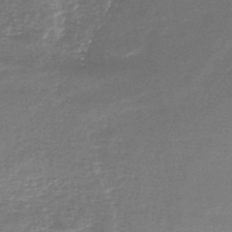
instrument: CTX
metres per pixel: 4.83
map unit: lHb
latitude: -44.0283
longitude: 69.6343
